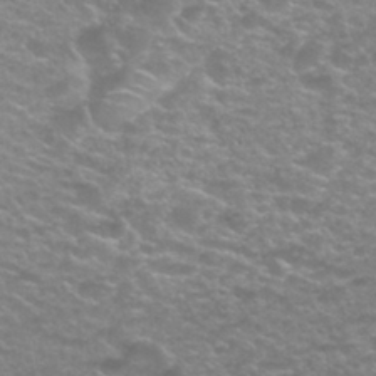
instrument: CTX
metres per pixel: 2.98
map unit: Nhu
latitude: 27.1781
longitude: -53.2726
